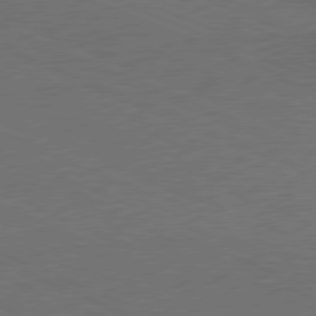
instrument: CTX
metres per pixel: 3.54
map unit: Ap
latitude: -77.8989
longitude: -72.5735
